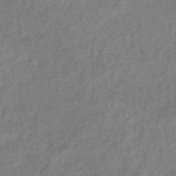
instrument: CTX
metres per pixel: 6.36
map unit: eHb
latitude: -39.0864
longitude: 81.0676
